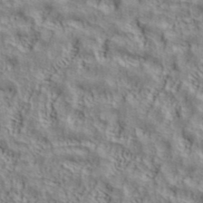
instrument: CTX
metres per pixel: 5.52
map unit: ANa
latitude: 39.2348
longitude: 28.6896
